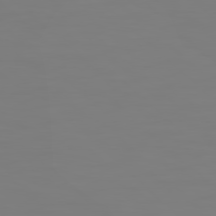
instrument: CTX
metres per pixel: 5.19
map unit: Hpe
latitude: 78.5168
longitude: 179.0864
